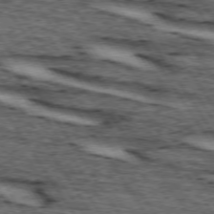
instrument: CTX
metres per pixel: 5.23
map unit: lApd
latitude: 74.1767
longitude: -72.7436
